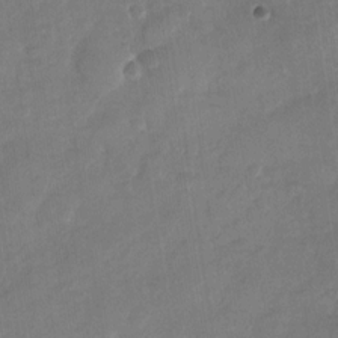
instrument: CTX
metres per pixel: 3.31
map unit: Nhu
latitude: -28.9731
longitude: -62.4034
